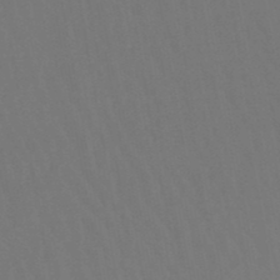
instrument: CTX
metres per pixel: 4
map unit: lHb
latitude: -47.8800
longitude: 74.8408
